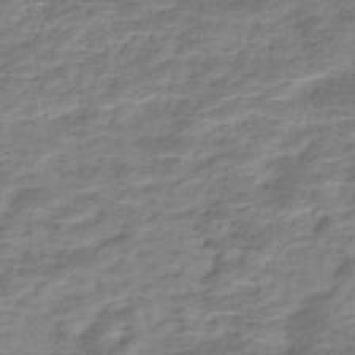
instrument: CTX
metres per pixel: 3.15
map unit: Nhe
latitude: -46.5196
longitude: 152.3306
